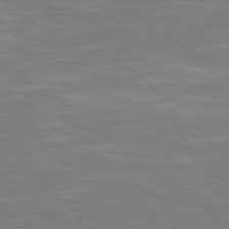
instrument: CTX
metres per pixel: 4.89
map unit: Hpe
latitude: 79.1592
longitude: -126.4601
